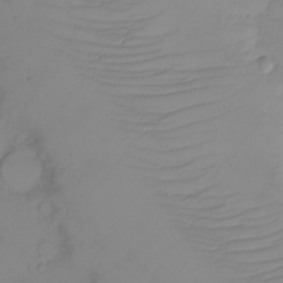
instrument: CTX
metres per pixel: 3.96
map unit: eHh
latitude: -6.2361
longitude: -80.0633
